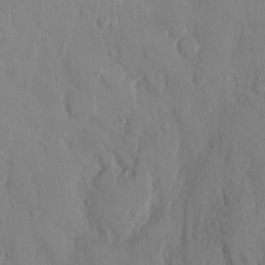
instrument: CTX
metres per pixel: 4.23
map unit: Hto
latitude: 12.8380
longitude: -56.3467
